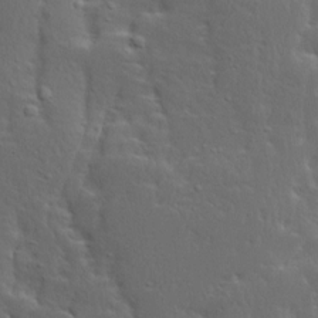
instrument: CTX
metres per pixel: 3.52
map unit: Ave
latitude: 13.7828
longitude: -135.4804
